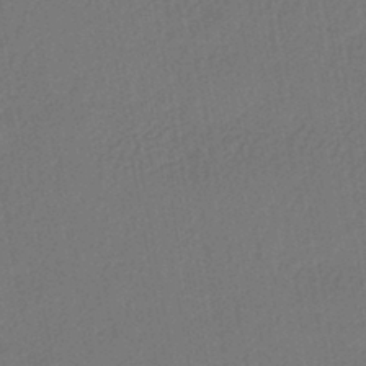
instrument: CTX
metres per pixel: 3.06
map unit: lHb
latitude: -43.7288
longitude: 68.1227
